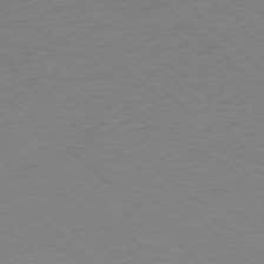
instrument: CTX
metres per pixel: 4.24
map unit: Ap
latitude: -77.6533
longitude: -84.5924
